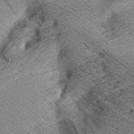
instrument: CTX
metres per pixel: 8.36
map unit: Aa
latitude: 7.3671
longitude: -140.4034
